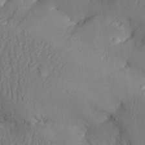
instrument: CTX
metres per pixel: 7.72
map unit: Aa
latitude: 25.7827
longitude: -128.5168
